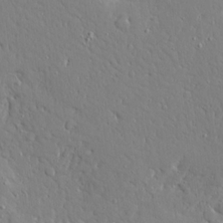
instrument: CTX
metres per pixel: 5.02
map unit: Ave
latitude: 16.3467
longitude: -141.0080
